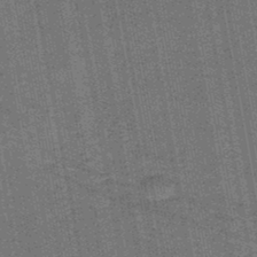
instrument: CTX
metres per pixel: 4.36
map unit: lHb
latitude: -44.8975
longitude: 58.0849
